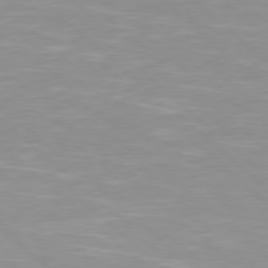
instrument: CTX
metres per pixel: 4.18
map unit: Hpe
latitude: 78.1956
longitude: -140.2522
